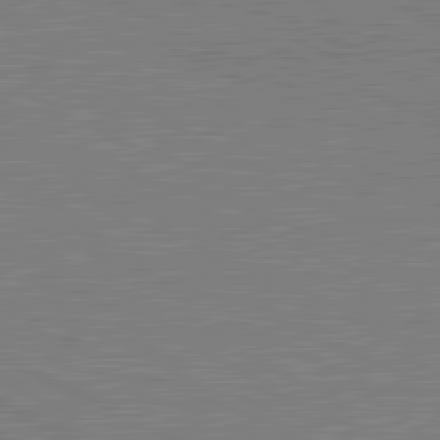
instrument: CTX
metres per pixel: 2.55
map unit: lApd
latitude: 81.3293
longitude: 151.2376
